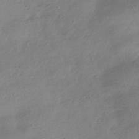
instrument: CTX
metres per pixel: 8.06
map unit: HNhu
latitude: -40.5951
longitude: 98.7274
